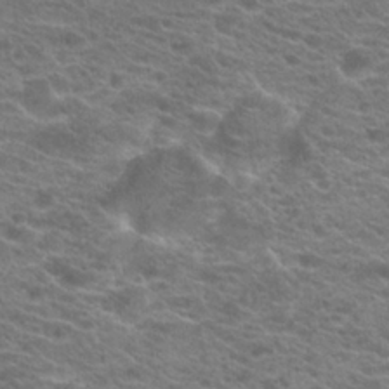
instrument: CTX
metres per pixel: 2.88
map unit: Hto
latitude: 21.1403
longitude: -37.4805
